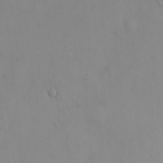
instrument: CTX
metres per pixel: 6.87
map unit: eHh
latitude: 11.7072
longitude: -61.4804
